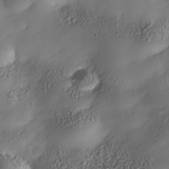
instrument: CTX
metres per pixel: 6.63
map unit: Nhe
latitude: -35.3132
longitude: -145.1970
